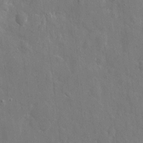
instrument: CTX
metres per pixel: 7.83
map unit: eHh
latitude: 10.4979
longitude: -70.4790
